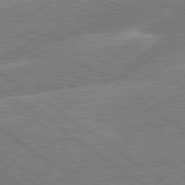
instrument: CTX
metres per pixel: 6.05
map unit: lApd
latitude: 79.6694
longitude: -144.7813
